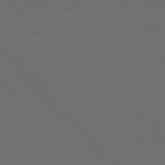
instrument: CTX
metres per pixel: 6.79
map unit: Hpe
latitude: 76.7057
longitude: -163.5371
